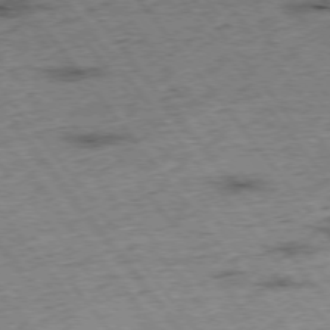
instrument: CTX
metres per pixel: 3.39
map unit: Hpe
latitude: -75.8234
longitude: -22.1578
